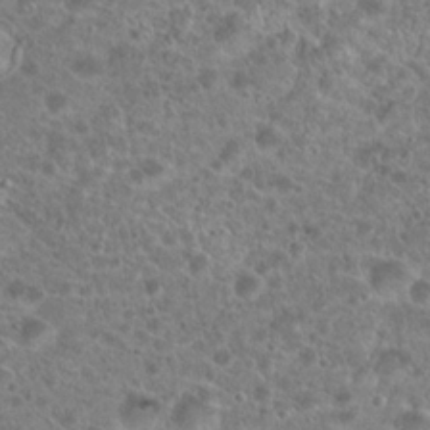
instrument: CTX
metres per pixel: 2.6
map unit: Hto
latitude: 19.5371
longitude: -41.2536
